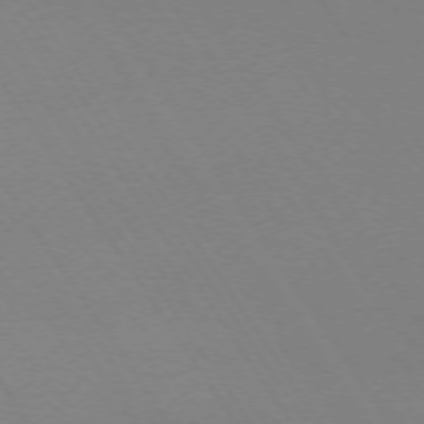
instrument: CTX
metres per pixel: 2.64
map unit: Ap
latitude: -74.0094
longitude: -72.3657
